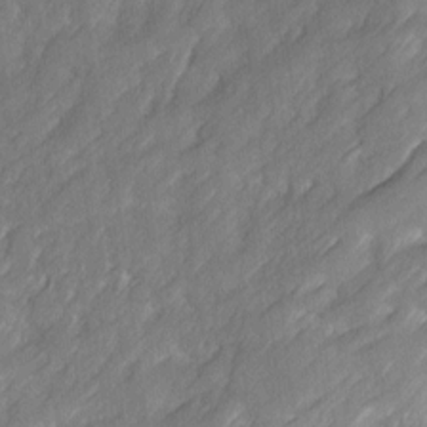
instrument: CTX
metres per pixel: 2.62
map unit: Ave
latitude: 16.6679
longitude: -135.0836
